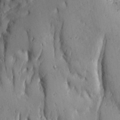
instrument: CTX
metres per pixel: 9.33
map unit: Ave
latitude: 22.9703
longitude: -134.7435
